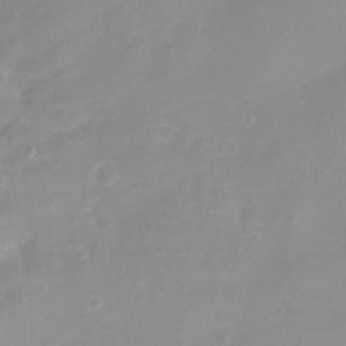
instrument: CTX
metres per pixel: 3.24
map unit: eHh
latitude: -4.2172
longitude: -76.0633
